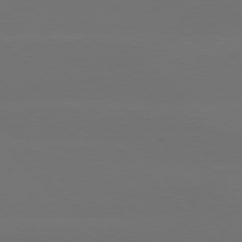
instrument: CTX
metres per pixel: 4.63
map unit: Hpe
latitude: 76.8380
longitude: -132.5546
